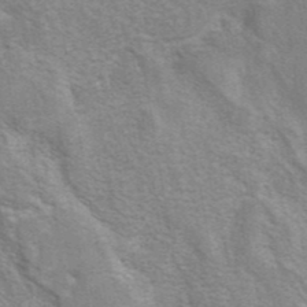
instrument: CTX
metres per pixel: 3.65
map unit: eAb
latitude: 41.4237
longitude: 106.8219
